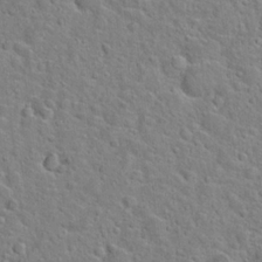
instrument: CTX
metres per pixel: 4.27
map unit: Hto
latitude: 22.9136
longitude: -46.3279
